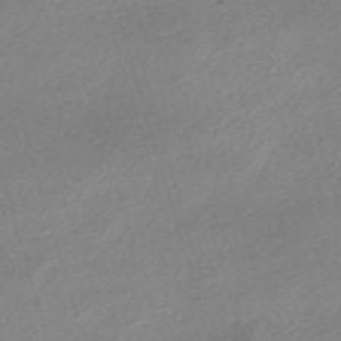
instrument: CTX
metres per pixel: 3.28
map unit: eHh
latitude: -61.2565
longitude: 53.5966
